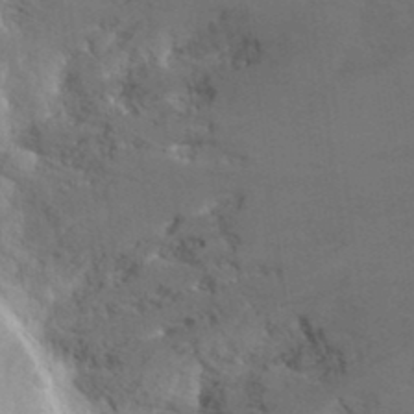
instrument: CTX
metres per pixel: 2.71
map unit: Hto
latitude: 33.2915
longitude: -44.1578
